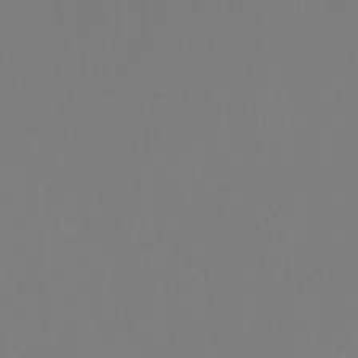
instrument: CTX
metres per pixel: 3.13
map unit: Htu
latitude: -14.3118
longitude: -48.9136
